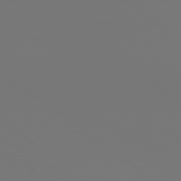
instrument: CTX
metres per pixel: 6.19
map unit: lApd
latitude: 79.7639
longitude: 165.5022
